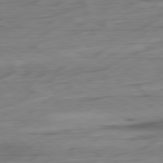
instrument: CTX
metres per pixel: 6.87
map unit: Ap
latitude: -81.2376
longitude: -68.1011
